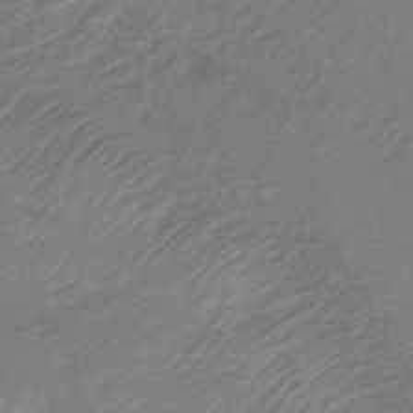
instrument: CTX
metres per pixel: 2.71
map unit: lHb
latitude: -34.8786
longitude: 66.3684
